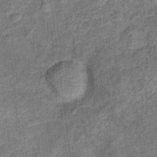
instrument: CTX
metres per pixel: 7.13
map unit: Ht
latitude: 10.0822
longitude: -39.0269
